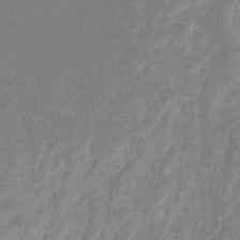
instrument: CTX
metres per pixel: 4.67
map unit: eHb
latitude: -33.6155
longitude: 73.1431
